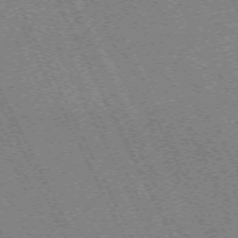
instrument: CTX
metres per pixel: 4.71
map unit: Hpe
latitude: -71.1620
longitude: 9.2376
